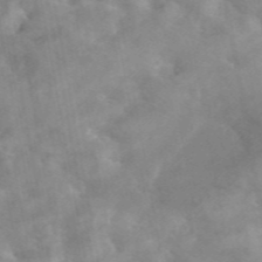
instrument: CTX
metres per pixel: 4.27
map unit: eAb
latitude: 45.3292
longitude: 125.9556
